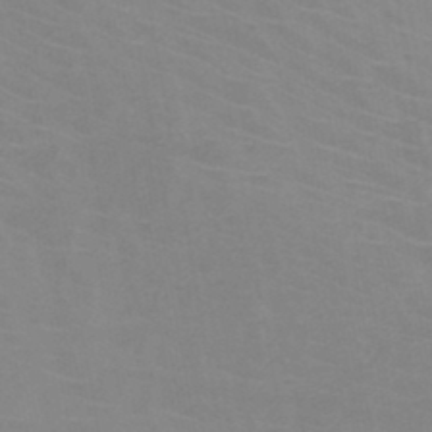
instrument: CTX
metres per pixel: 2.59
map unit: HNb
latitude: -46.1228
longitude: -42.8191
